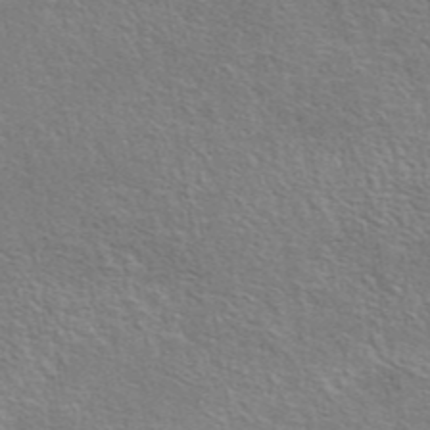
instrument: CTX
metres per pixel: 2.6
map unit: eAb
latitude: 44.0255
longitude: 112.0283
